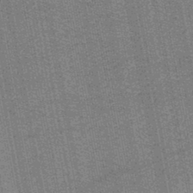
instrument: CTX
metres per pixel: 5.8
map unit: lHb
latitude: -44.6896
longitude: 58.1038
